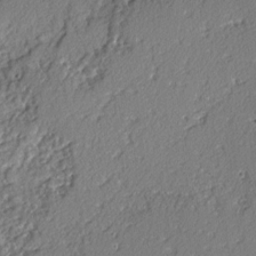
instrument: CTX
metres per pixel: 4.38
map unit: lAvf
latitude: -2.8219
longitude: -109.0269
